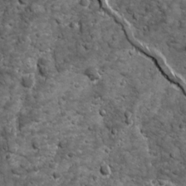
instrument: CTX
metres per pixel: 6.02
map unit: Ave
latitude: 16.4601
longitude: -133.0081
